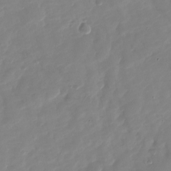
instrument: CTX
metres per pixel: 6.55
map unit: Nhu
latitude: -27.2375
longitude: -61.3481
